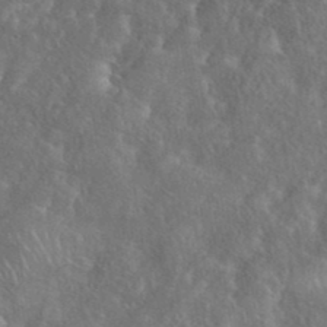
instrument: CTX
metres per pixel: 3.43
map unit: eHh
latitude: 38.3656
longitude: -57.4804
